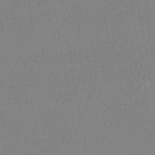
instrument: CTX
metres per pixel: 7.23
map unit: HNhu
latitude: -42.9730
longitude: 99.1242
